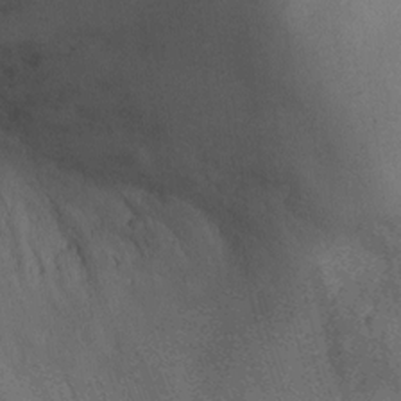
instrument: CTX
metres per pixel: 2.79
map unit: Ht
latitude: -2.8408
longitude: -15.6505
